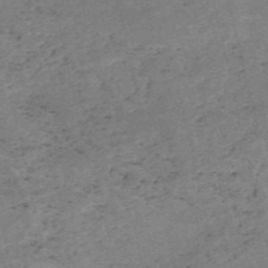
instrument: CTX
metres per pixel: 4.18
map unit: HNb
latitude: -54.8219
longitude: -42.5357
